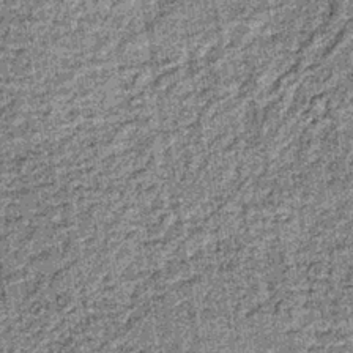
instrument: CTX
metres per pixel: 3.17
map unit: lHb
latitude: -37.0108
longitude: 64.5007
